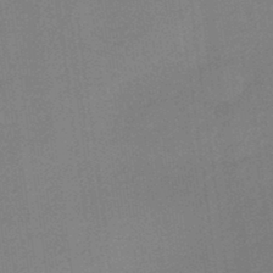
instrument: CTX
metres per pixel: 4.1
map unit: lHb
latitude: -37.9745
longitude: 60.9542
